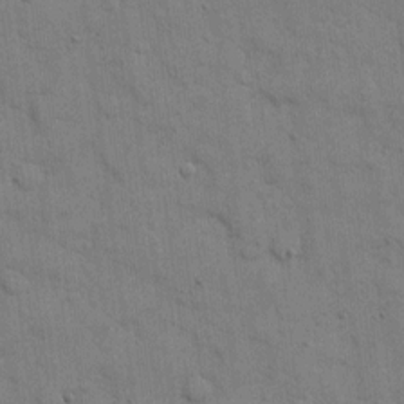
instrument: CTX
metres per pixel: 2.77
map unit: eHh
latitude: 10.4601
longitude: -67.2725
